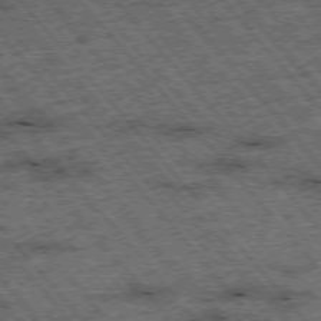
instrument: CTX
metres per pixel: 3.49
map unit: Hpe
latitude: -76.0283
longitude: -21.2159
